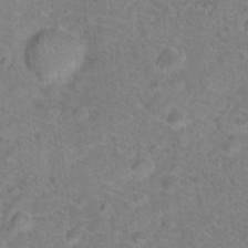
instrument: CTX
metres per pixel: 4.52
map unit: Hto
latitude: 17.8017
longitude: -43.4615
